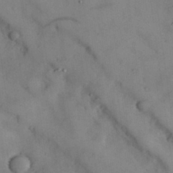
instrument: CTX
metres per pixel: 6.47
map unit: Nhu
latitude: 28.1578
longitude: -71.7072
